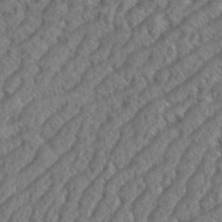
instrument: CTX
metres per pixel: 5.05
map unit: eHh
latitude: 37.2159
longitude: -137.6505
